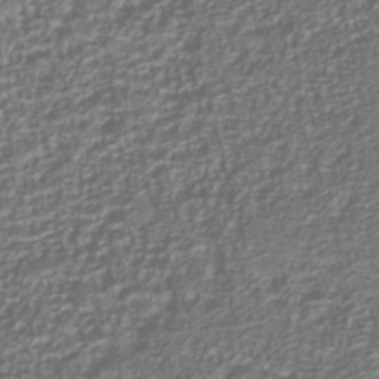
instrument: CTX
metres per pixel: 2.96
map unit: Nhu
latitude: -39.9556
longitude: -84.9136
